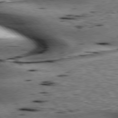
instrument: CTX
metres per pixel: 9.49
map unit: lApd
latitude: 76.4034
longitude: -61.3292
